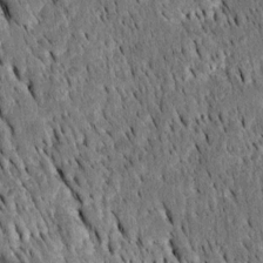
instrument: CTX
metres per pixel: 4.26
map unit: Htu
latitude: -3.0108
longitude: 150.5762
